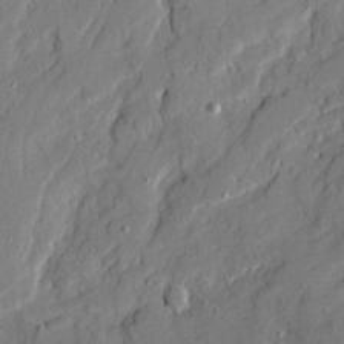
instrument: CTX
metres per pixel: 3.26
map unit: Ave
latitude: 20.8380
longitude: -129.2726
